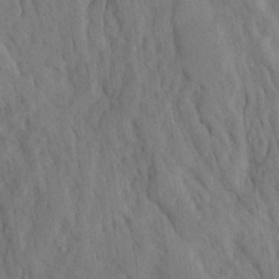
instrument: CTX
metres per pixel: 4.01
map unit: Ave
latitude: 23.3671
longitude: -134.4601
